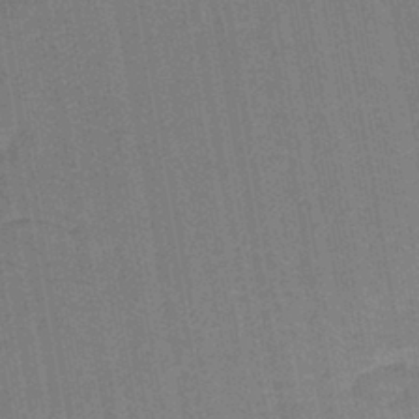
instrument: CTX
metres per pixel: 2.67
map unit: lHb
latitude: -42.5384
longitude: 63.0864
